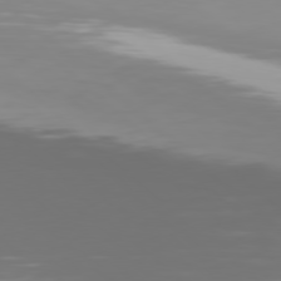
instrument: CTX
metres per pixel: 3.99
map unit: Hpe
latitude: 77.8583
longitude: -124.8946
